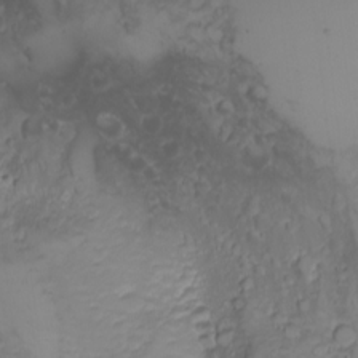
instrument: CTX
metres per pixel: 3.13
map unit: Nhu
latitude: -4.8408
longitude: -86.3278
